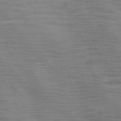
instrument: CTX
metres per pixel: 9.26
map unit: HNb
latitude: -45.6155
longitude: -46.7436
